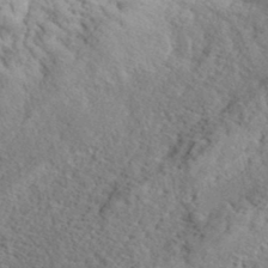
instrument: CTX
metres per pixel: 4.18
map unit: eHh
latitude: 36.0255
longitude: -78.6491
